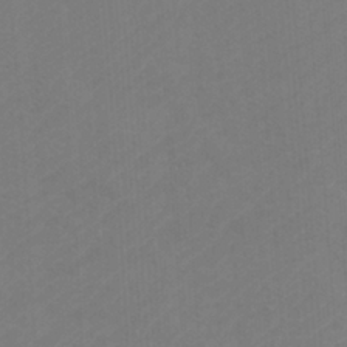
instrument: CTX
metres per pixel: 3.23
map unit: Htu
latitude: -11.2754
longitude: -71.7638
